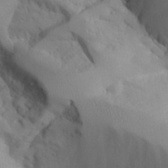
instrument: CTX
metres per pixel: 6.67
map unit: Aa
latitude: 25.3859
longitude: -128.0822
